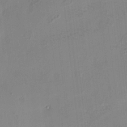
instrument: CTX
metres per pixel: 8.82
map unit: HNhu
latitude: 4.2333
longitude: 13.8800
